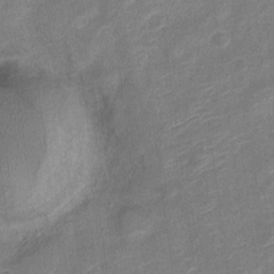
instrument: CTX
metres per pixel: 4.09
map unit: Nve
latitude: -19.4643
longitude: 108.7274
